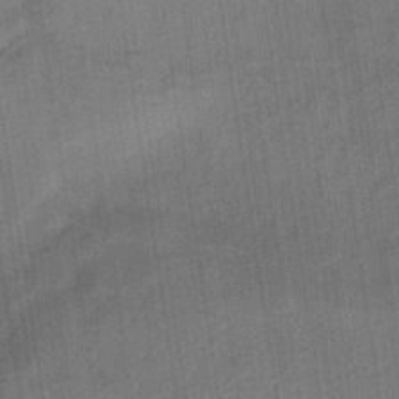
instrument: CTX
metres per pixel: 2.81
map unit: lHb
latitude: -33.8423
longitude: 65.8234
